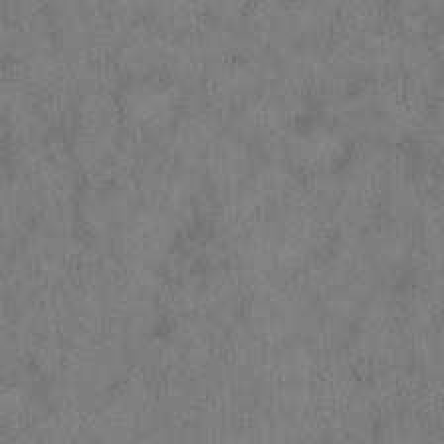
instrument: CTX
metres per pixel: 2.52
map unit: eHh
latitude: 14.7247
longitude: -62.2145
